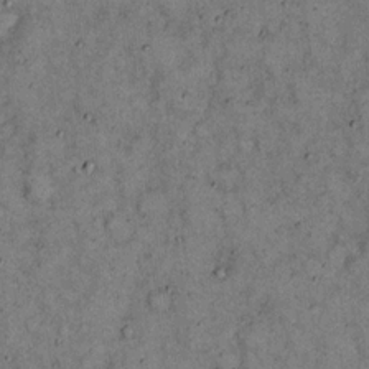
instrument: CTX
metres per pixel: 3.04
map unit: eHh
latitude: 15.9528
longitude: -62.1767
